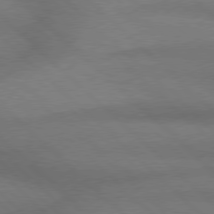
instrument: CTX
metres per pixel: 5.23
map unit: Hpe
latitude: 77.7260
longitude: -156.6679
